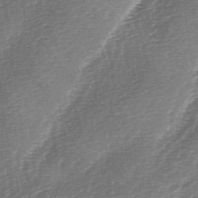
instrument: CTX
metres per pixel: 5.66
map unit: lAa
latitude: -3.1620
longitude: -128.3656
